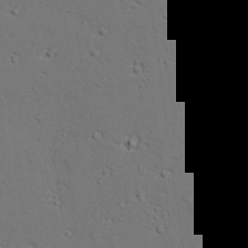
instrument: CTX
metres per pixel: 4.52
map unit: lAvf
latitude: 27.0836
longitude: -109.8205
